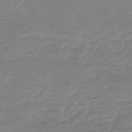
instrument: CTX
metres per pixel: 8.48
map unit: lHb
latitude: -49.0487
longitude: 82.9542
